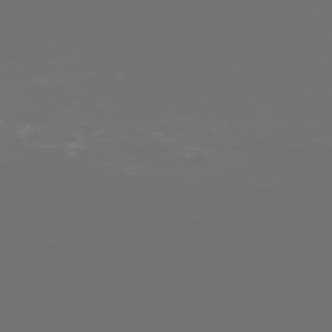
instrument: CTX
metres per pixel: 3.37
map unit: Hpe
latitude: -73.3509
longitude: 4.4629
